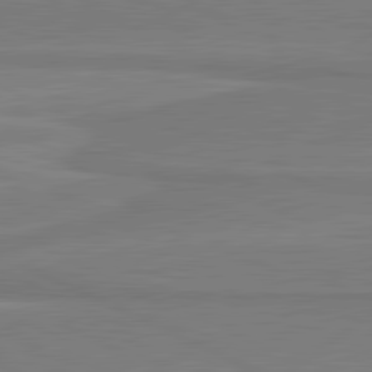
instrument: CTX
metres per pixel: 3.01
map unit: lApd
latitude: 81.5749
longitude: 170.2740
